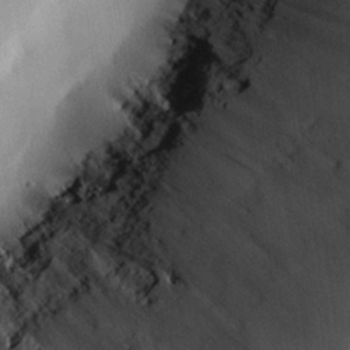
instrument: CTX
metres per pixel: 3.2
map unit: eHh
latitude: 27.6694
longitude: -79.8773
